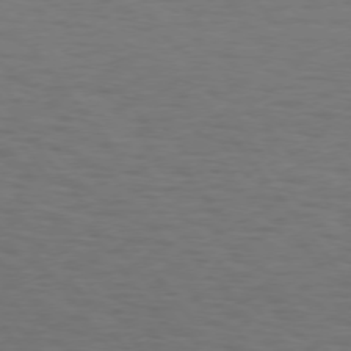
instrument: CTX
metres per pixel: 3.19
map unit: Hpe
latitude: 74.4412
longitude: -131.5183
